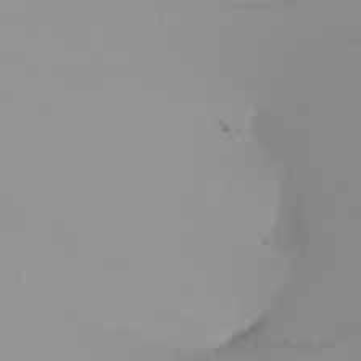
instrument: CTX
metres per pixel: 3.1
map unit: Nhu
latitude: -7.1620
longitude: -94.3090
